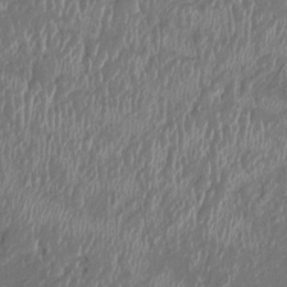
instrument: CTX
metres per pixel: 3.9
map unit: HNhu
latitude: 2.4979
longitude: -6.0822
